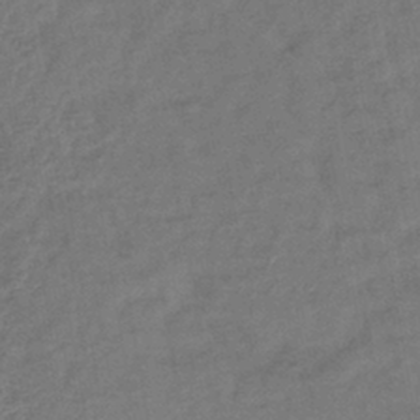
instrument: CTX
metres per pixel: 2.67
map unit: lHb
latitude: -40.7841
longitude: 75.4077
